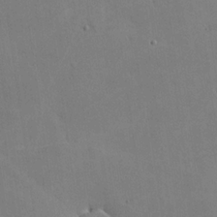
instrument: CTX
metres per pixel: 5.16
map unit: lHvf
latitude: -10.1984
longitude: -102.3467
